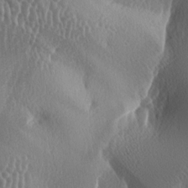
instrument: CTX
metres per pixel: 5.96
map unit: lAa
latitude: -6.7652
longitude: -128.9514
